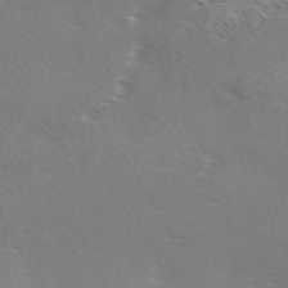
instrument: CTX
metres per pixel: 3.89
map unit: Ave
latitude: 0.3656
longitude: -111.9717
